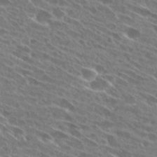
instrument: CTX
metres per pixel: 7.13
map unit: Hto
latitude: 28.5168
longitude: -44.3845
